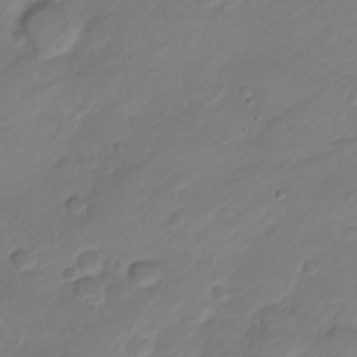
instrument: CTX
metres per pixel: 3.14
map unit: Nve
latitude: -17.5777
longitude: 106.5007
